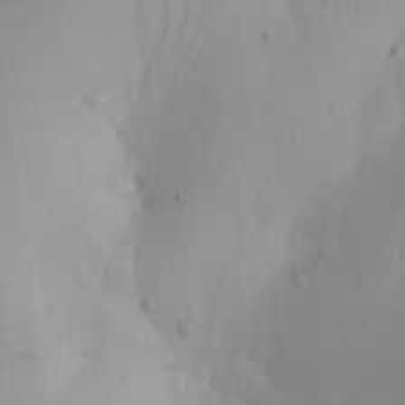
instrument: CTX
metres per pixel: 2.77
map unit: Ave
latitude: 22.6868
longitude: -137.2726
